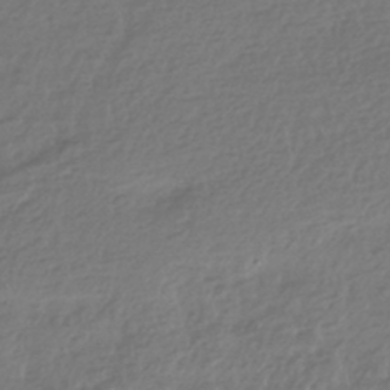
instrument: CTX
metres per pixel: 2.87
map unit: HNhu
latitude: -43.9367
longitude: 97.4455
